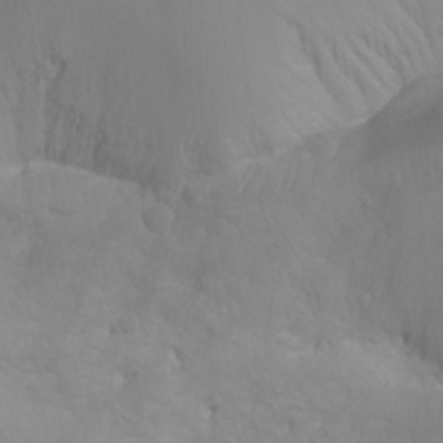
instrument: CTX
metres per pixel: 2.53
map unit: Nhu
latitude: -12.1795
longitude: -67.9150
